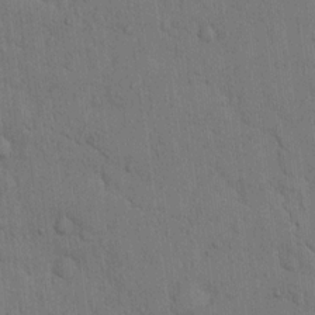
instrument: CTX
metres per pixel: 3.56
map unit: Hto
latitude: 12.1011
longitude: -56.2144
